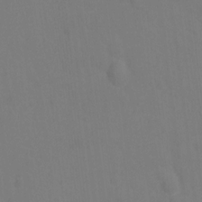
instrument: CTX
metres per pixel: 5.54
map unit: Hto
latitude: -0.5574
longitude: -33.9906
